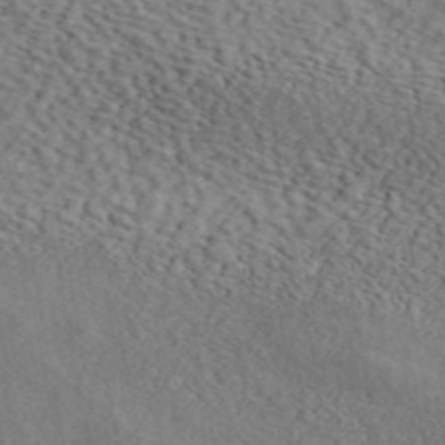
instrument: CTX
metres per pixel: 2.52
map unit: ANa
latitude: 44.6868
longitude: 47.4076
